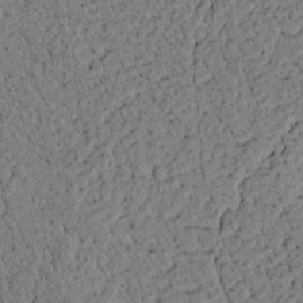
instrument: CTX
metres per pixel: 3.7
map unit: lAvf
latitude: 4.9136
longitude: 167.0297
